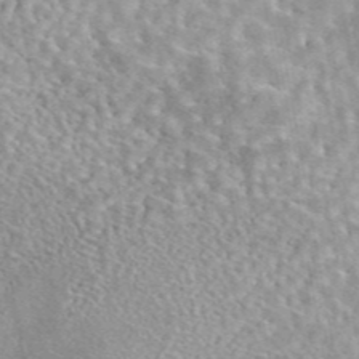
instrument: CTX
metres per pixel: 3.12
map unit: eAb
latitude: 44.4601
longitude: 109.5399
